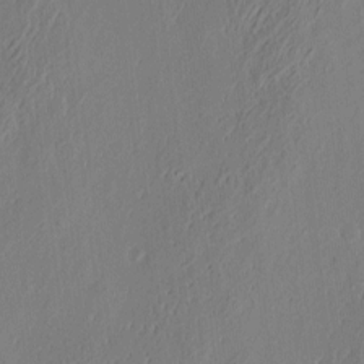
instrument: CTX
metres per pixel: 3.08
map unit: eHh
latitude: 4.0255
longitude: -77.7827
